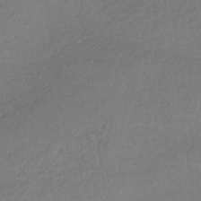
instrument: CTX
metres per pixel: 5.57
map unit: lHb
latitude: -38.6897
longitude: 68.7085
